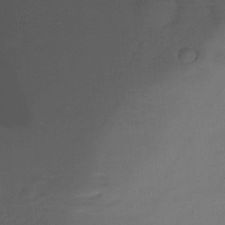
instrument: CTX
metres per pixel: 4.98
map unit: Htu
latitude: -15.0487
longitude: -45.2726
